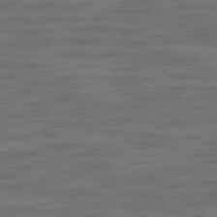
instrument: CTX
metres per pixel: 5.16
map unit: Hpe
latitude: -79.2565
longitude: -21.5560
